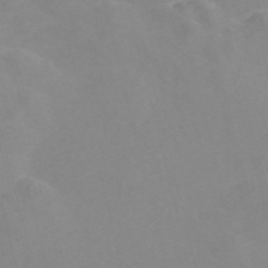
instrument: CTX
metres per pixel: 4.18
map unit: Nve
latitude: -56.8975
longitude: 53.2565
